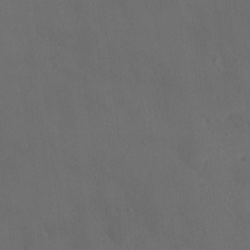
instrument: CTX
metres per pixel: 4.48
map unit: HNhu
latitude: 2.4601
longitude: 6.7652
